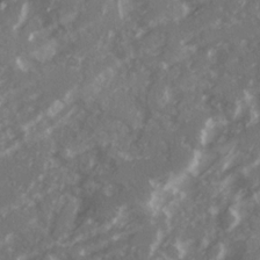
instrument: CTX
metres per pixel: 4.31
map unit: Ave
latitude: 20.5357
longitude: -130.7436
